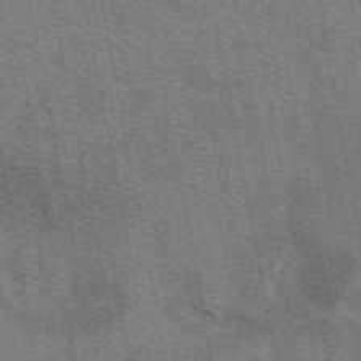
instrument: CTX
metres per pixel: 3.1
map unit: eAb
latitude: 49.1025
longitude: 116.5573
